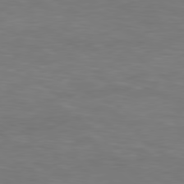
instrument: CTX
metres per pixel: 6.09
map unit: Hpe
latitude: 79.1781
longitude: -128.6490
